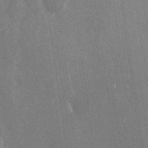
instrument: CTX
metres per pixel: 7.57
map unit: Nhu
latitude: -28.4440
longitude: -80.2522
